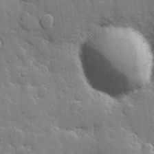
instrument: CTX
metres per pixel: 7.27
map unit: Hve
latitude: 24.8946
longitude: 149.5588
